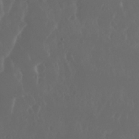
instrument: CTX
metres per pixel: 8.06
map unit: Nhu
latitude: 29.4237
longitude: -57.3292
